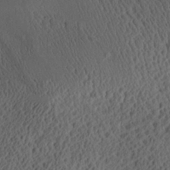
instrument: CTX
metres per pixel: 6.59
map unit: Aa
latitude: 28.9325
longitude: -136.0633
